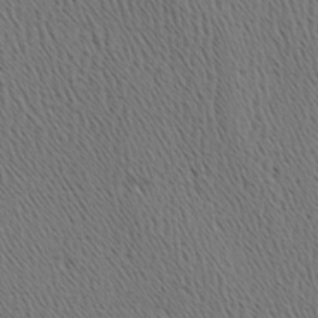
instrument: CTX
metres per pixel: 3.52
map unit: Hve
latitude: 3.4615
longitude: -124.8758
